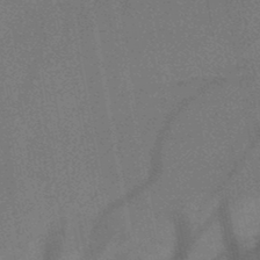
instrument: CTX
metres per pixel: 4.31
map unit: HNb
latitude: -47.4076
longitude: -40.0255
